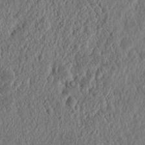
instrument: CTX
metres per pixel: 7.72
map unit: Nhu
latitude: 14.0255
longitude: -73.9528
